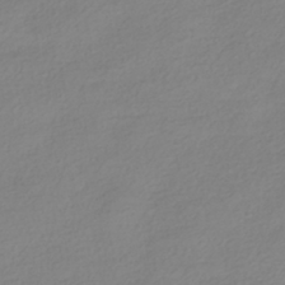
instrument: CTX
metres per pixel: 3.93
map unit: HNhu
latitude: -40.5574
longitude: 96.6708
